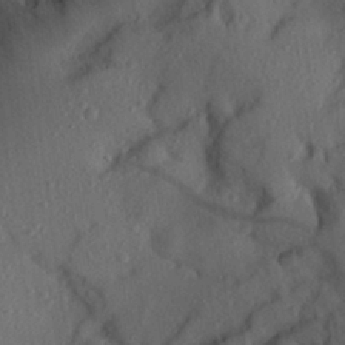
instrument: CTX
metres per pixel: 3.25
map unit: Aa
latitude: 28.2144
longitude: -146.8191
